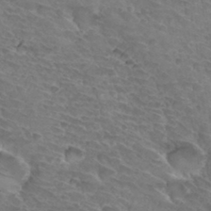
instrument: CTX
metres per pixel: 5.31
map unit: Hto
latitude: 32.7435
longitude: -45.9339
